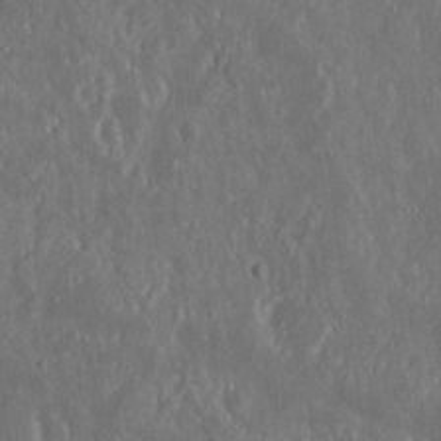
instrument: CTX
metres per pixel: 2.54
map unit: Nhu
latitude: 18.9702
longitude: -72.6869
